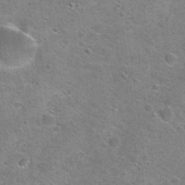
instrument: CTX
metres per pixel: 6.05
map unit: Nhu
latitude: 29.3293
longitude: -49.3482
